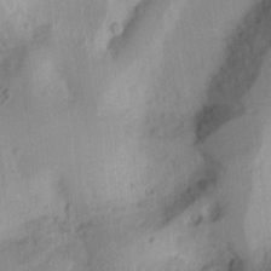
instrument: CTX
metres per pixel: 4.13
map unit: Ht
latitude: 9.2537
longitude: -75.0081
